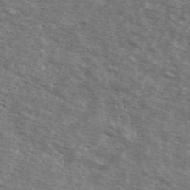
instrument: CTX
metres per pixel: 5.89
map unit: Ave
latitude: 40.3656
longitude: -109.0458
